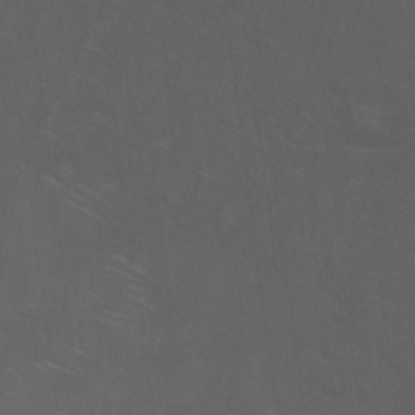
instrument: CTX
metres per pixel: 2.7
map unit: Nhu
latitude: 24.2333
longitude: -53.9717
